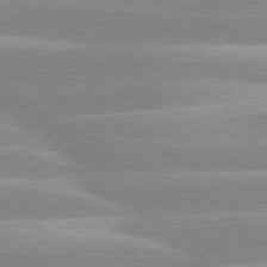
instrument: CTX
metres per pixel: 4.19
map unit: lApd
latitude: 80.3278
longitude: -124.8946
